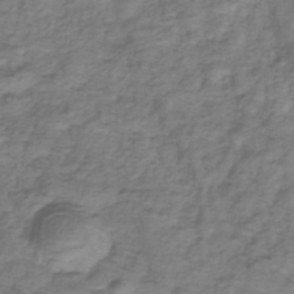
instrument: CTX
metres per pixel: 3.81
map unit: eHb
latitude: -33.3510
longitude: 75.5211
